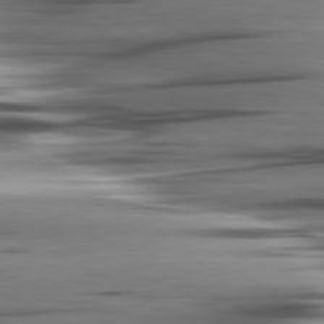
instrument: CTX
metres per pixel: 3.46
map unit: lApd
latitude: 80.7057
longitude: -123.9339
